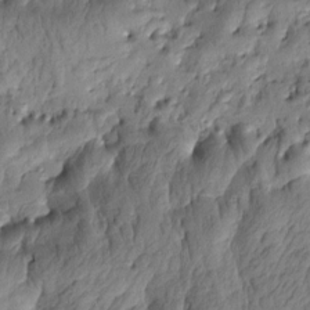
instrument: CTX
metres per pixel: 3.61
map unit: Htu
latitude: 0.7813
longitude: -175.5938
